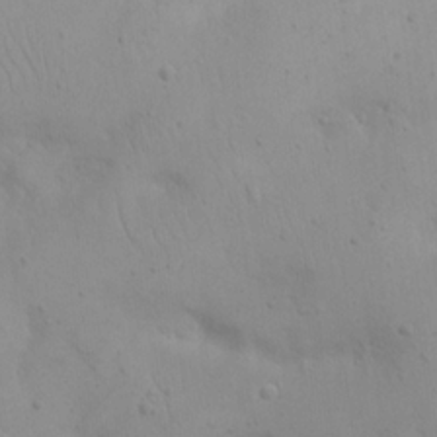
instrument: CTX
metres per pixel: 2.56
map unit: eHh
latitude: 20.3656
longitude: -61.4426
